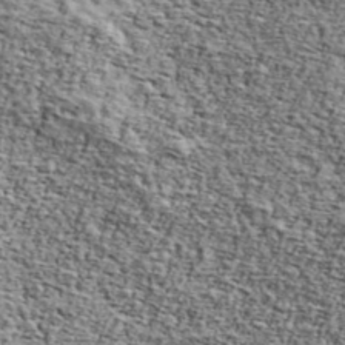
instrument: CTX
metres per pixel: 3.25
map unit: Ave
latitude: 42.9325
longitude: -110.1767
